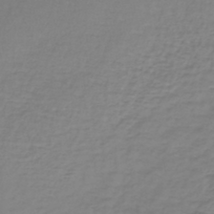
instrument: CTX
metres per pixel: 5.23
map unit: lHb
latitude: -42.5762
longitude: 71.3699
